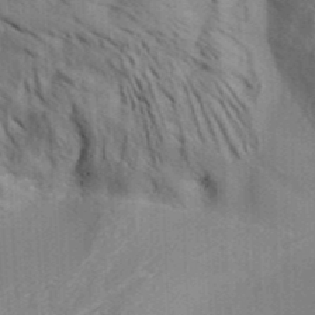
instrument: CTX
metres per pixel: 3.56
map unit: Aa
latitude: 32.3467
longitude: -139.0458
